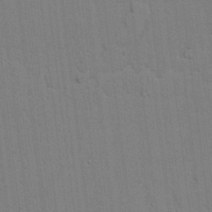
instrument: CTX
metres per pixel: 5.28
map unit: lAvf
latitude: 25.3292
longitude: -111.6694
